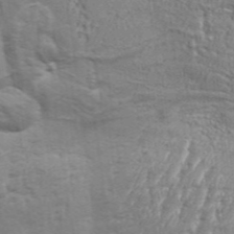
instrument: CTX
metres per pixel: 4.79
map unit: Aa
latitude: 34.1766
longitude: -135.8016
